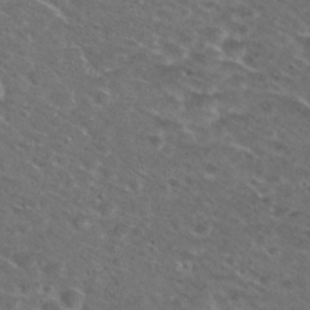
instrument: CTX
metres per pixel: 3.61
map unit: Hto
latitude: 28.2711
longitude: -48.2711
